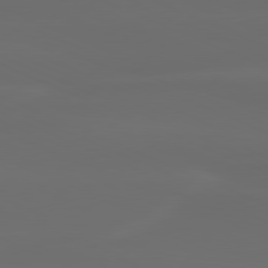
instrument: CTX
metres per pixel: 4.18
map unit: lApd
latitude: 80.4034
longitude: -118.5357
